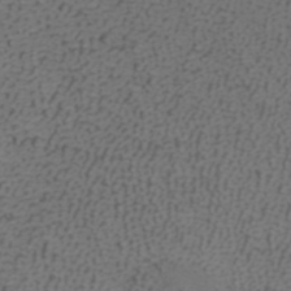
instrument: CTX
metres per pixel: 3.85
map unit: ANa
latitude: 38.6679
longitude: 23.2943
